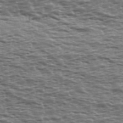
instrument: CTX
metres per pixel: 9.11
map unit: Ave
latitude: 39.2348
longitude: -112.9703
